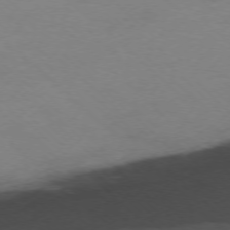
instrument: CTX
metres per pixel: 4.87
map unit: Ap
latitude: -76.5196
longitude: -77.0269
